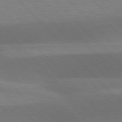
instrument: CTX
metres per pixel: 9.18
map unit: lApd
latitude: 76.9513
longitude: -59.5371
